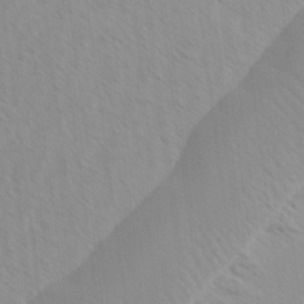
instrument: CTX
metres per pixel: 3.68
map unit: Ave
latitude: -1.7289
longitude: -112.9325
